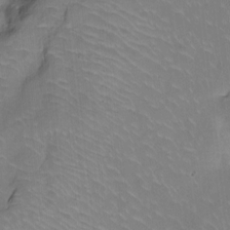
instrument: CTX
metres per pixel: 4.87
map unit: Nhu
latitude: -12.9920
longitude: -42.1011
